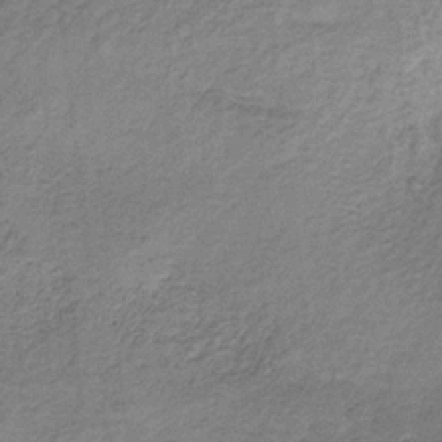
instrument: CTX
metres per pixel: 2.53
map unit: HNb
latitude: -33.0676
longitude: 59.0297
